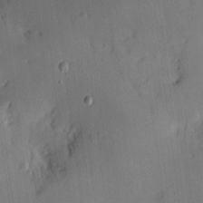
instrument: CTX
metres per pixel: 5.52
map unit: eHh
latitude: 4.6679
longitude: -69.4993
